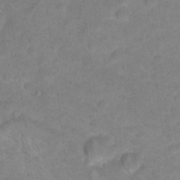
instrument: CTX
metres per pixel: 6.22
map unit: Hto
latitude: 18.7624
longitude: -38.8758
